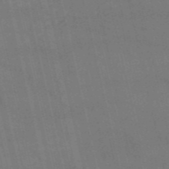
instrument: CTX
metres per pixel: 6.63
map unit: HNb
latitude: -52.8785
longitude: -41.1025
